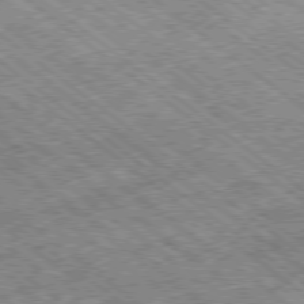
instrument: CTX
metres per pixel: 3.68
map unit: Ap
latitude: -79.3131
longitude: -51.4237
